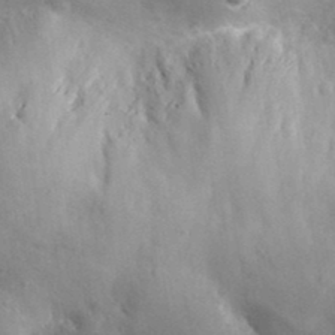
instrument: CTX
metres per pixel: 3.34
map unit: lHvf
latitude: 37.5182
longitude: -87.4615
